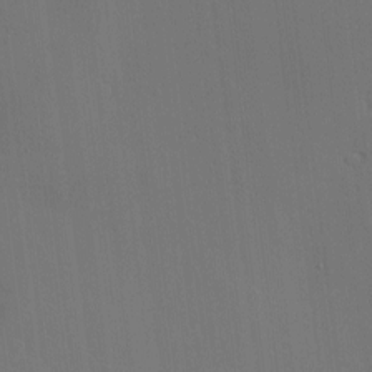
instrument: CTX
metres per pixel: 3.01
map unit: Hve
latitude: -9.6533
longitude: 175.7099
